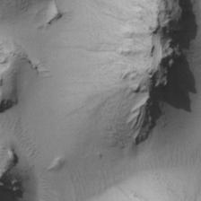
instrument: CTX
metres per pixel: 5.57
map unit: Htu
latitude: -0.4251
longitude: 172.9164
